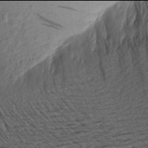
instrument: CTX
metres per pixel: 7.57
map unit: Aa
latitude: 17.9906
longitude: -144.3467
